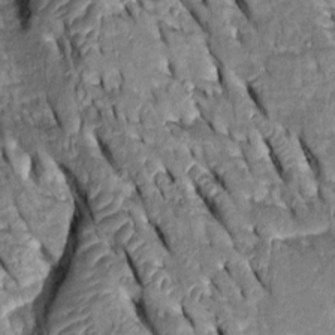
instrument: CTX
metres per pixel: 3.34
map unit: Htu
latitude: -0.2173
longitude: 148.7275
